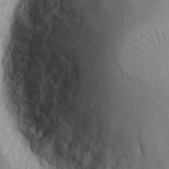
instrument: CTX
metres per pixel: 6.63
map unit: eHh
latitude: 9.9528
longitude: -71.1403
